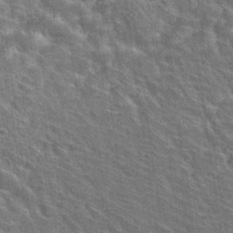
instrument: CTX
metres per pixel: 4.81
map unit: Hto
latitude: 31.7261
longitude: -44.6490
